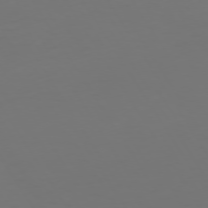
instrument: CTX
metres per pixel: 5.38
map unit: Hpe
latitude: 73.3104
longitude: -122.2711
